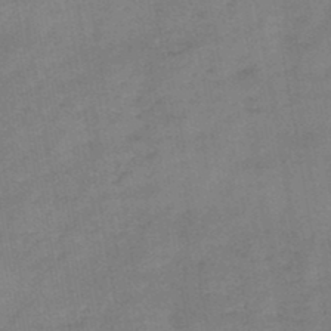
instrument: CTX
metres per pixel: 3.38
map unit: HNb
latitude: -46.7652
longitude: -38.0633
